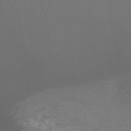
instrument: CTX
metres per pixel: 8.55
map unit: Htu
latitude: -11.1242
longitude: -74.4412
